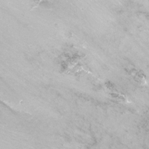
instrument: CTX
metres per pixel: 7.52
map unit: Nhu
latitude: -12.3684
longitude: -38.6490
